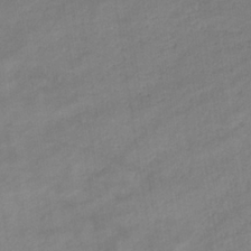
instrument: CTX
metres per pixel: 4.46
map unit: eHb
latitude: -33.8612
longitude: 72.8030
